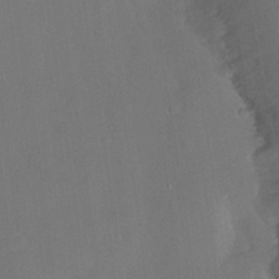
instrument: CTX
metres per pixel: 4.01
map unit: Ht
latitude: -15.1243
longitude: -54.1389
